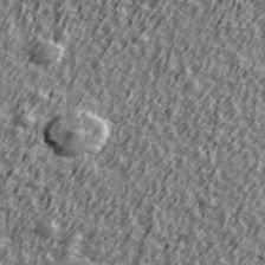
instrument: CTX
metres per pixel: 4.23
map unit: Ave
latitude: 41.8772
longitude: -113.4615
